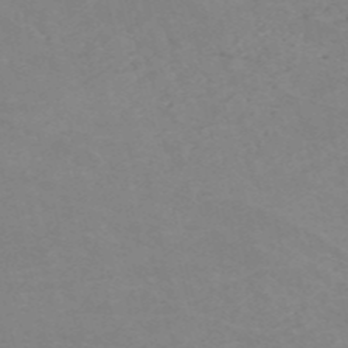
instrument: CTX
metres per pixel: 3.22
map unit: HNb
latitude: -54.3495
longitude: -45.5371
